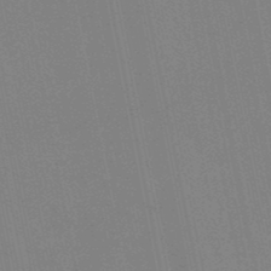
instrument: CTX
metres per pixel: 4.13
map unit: lHb
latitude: -48.6519
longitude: 67.2376
